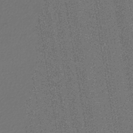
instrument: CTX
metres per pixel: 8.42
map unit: lHb
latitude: -44.8408
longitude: 65.2754
